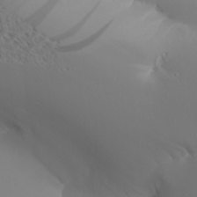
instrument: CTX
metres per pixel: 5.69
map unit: Aa
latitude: 24.6868
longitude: -127.0648
